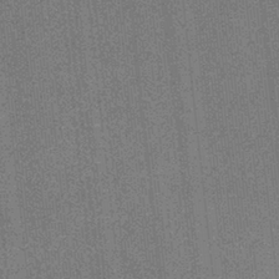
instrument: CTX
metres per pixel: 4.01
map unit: HNb
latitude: -33.7289
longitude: 54.5196
